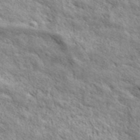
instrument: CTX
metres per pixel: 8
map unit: ANa
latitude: 43.4804
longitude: -87.5182
